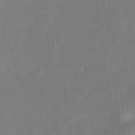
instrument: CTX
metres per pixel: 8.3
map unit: Htu
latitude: -14.6897
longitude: -46.0444
